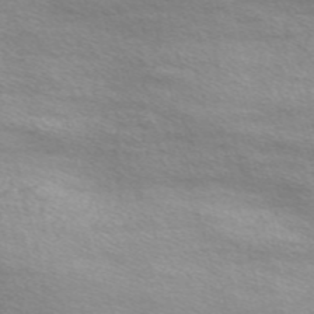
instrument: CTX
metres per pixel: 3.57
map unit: Nve
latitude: -57.1620
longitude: 59.9556
